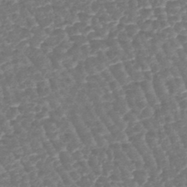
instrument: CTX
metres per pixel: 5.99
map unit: lHb
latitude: -44.3495
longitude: 77.8800
